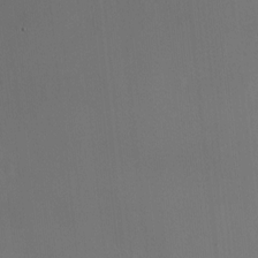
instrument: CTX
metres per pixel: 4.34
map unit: HNhu
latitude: 7.8961
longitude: 11.3888
